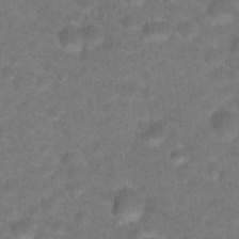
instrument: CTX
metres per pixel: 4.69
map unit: Hto
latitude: 18.9891
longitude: -39.1025
